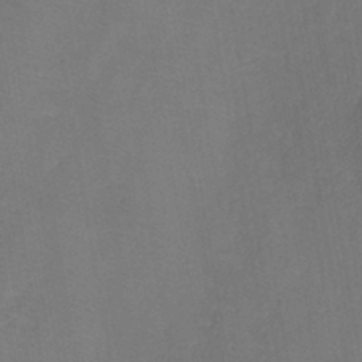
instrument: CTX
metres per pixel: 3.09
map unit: HNb
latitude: -43.8611
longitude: -38.9891
